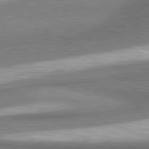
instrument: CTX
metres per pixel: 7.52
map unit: lApd
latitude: 80.6490
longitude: 164.2551
